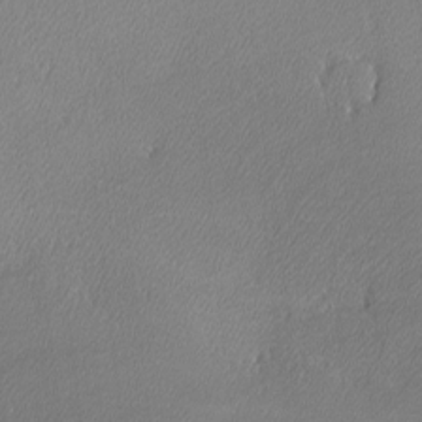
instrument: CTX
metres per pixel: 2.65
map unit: lHvf
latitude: -12.1228
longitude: -102.6301
